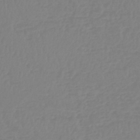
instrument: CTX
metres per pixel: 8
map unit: lHb
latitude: -45.1053
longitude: 72.2928
